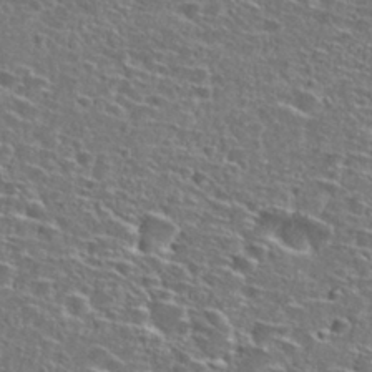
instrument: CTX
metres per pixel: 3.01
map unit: Hto
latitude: 27.0459
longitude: -47.1026
